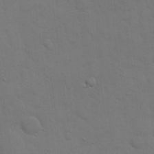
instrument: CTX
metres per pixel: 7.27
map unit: eHh
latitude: 19.2159
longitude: -63.2915
